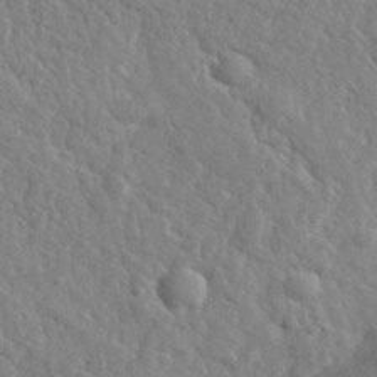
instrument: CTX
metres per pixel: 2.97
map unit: lHvf
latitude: 35.9717
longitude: -87.1781
